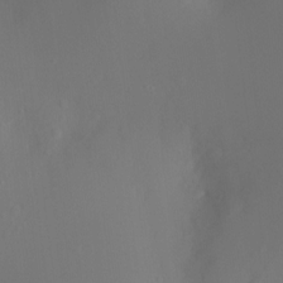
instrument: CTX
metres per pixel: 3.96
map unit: Ht
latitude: -2.9541
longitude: -25.2348
